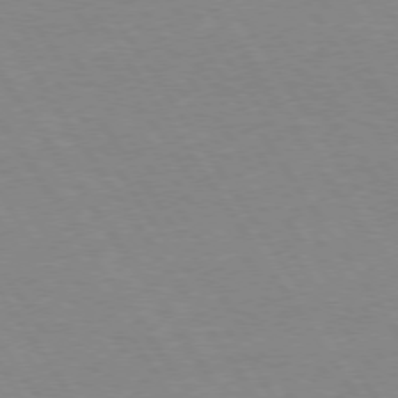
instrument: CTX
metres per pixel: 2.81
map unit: Hpe
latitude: 74.2145
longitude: -140.2522
